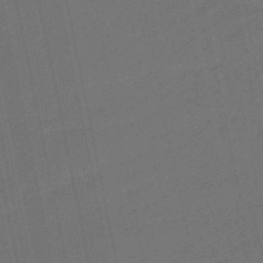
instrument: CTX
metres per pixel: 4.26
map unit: eHb
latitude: -47.8233
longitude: 87.7289
